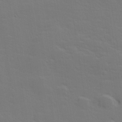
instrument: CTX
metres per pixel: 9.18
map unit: lHvf
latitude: 26.6113
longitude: 143.2753
